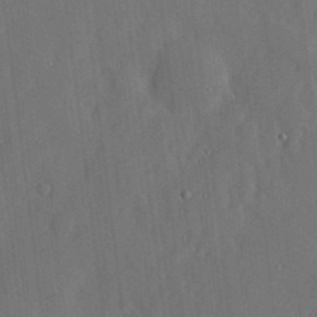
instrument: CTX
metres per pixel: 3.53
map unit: lHvf
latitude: 18.9702
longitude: -113.0458
